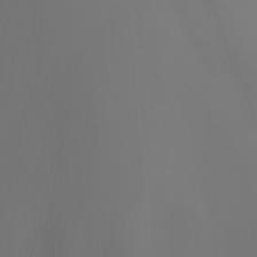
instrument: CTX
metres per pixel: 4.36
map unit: Nhu
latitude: -7.4643
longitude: -82.2144
